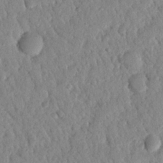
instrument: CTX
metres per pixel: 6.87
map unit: Nhu
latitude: 21.3860
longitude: -77.9150
